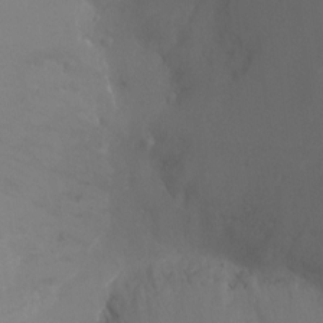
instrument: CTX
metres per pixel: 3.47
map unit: Nhu
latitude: -10.8975
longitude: -33.6694
